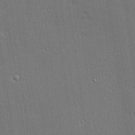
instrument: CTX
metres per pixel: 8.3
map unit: lHvf
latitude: 19.3292
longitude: 142.0283
